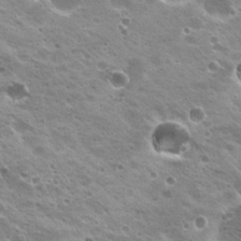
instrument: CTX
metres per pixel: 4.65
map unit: Hto
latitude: 22.9136
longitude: -31.4994
